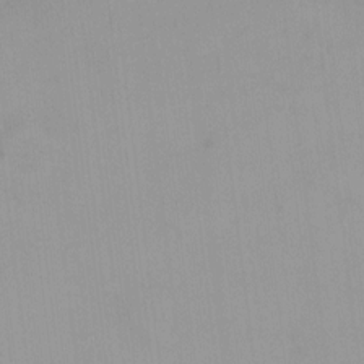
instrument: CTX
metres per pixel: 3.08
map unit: HNhu
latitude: 5.7827
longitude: 8.4251
